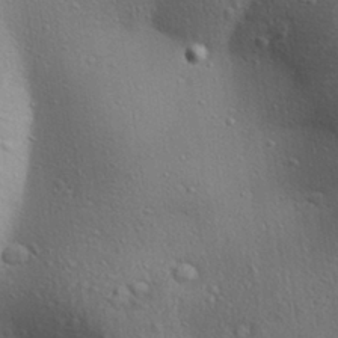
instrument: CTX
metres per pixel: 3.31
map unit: Aa
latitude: 30.9892
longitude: -144.8947
